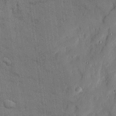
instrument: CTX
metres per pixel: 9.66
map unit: Ave
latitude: 20.1011
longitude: -129.2348
